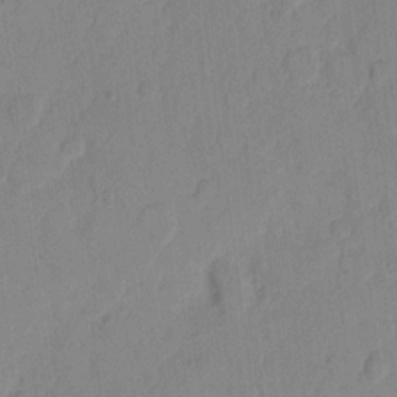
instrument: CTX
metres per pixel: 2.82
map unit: eHh
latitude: 9.9906
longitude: -65.4993
